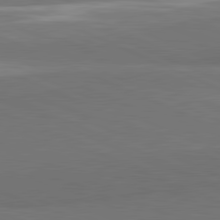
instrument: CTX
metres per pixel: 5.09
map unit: lApd
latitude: 81.8394
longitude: 156.4629
